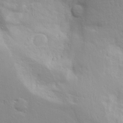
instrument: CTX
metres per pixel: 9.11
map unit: Ave
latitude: 13.0081
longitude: -139.1025
